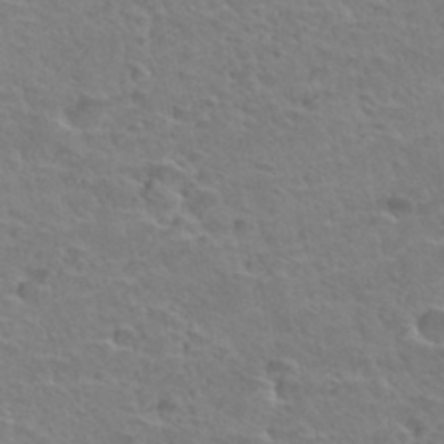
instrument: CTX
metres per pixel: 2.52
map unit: Hto
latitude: 33.5560
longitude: -39.4615
